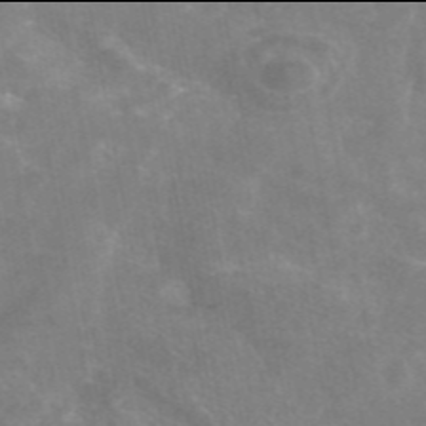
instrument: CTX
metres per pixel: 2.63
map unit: eAb
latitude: 45.9906
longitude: 124.7463
